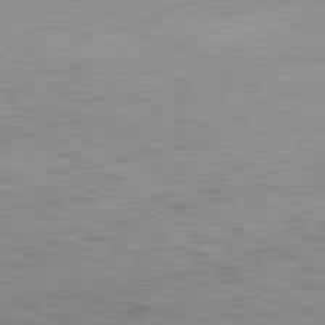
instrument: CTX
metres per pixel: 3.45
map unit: Ap
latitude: -81.4644
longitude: -62.6680
